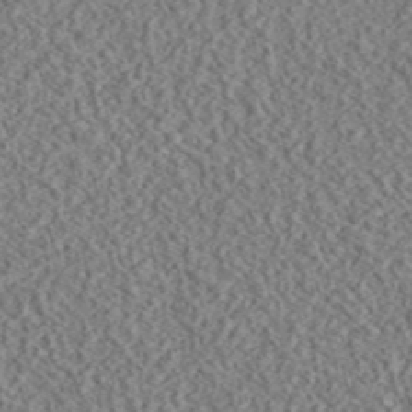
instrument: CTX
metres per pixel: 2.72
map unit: eAb
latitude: 43.8394
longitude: 116.9730
